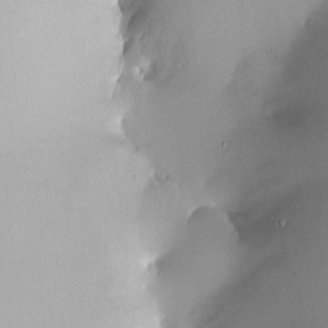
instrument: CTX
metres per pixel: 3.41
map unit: HNhu
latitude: 6.1011
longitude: 9.2376
